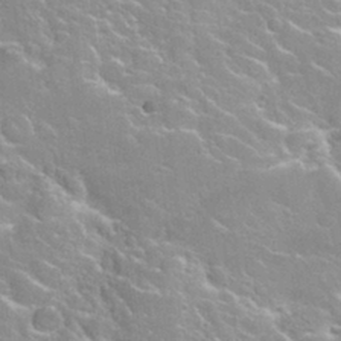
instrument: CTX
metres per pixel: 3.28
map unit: Nhu
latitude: 28.1389
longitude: -51.4615
